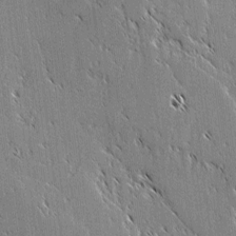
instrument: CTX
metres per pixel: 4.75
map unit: lAvf
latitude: 1.9339
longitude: -106.8002
